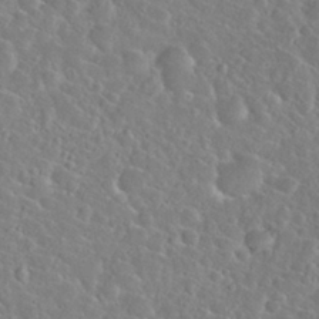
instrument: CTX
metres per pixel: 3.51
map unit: Nhu
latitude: 29.5560
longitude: -52.5168
